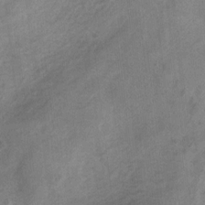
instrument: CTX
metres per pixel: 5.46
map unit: Ht
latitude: 4.6113
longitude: -28.5734
